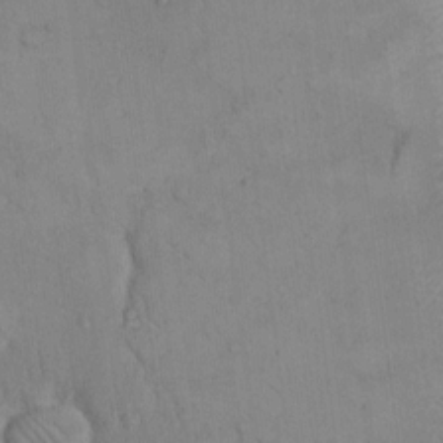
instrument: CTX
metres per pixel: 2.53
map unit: Hto
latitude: 8.3278
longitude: -60.5357
